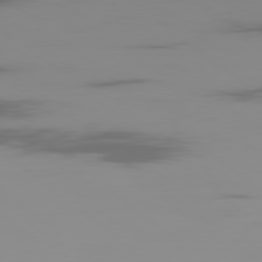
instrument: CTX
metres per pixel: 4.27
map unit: Ap
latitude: -80.1984
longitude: -53.9528
